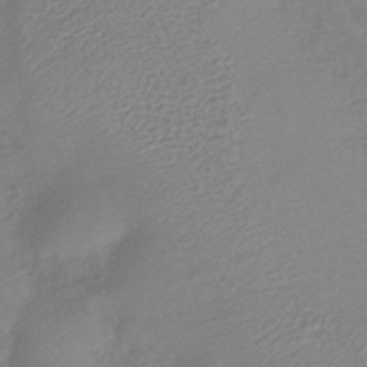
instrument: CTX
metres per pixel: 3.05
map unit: eHb
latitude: -41.9745
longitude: 84.4251
